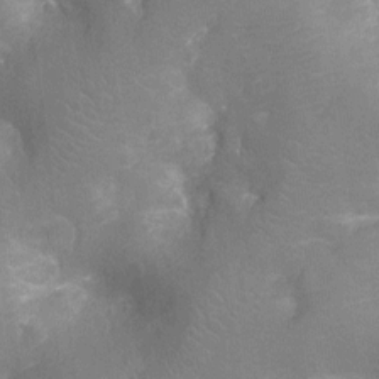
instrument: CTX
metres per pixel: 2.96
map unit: Nhu
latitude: -13.9178
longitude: -25.1214
